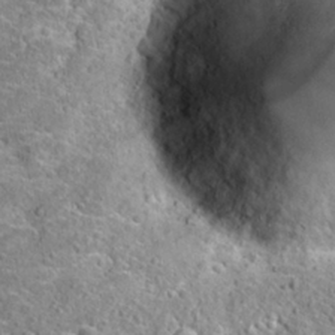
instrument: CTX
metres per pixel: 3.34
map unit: Hto
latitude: 23.0080
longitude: -46.1200
